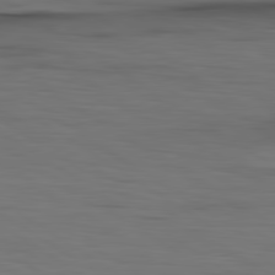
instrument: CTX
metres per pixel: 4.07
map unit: lApd
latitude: 79.9528
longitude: 161.1809
